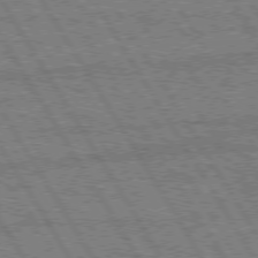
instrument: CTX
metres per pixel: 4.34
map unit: Hpe
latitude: 74.8947
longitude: -154.6868
